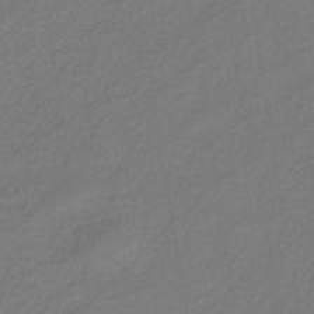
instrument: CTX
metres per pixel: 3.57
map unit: eHb
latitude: -41.8422
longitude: 83.5588
